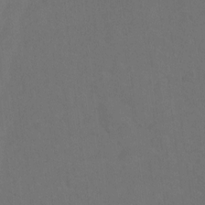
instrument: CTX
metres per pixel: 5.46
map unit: Ht
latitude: 2.1200
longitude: -33.8205
